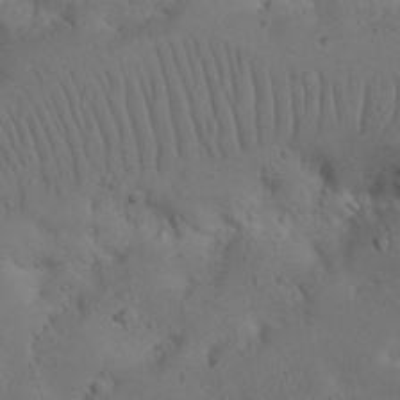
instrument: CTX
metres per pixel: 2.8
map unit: Nhu
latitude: 22.4601
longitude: -72.3468
